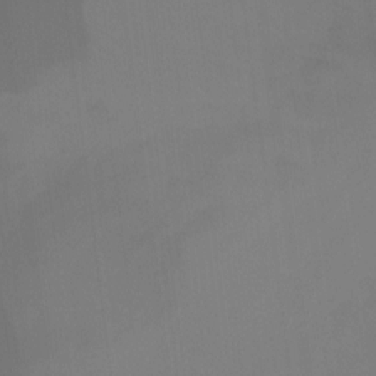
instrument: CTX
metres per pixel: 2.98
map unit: Hto
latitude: -10.5196
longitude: -40.5923
